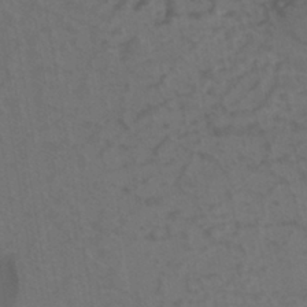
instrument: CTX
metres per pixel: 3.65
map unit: eHh
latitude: -42.4817
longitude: -31.8773
